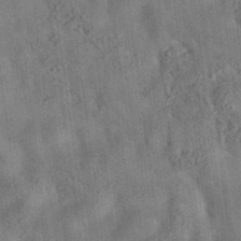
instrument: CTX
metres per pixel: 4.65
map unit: eAb
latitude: 34.9891
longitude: 109.4265
